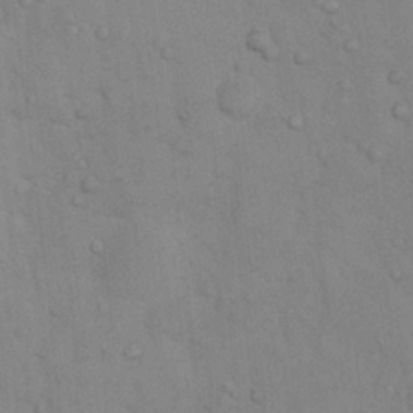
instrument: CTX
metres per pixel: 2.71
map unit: Nhu
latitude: 6.0633
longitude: -24.1955
